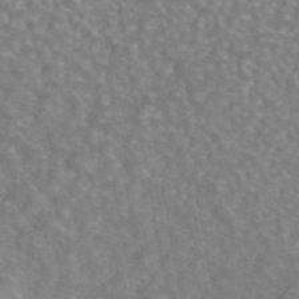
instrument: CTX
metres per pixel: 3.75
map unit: eAb
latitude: 44.9513
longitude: 106.8786
